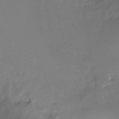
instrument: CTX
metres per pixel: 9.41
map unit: Ht
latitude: -16.2362
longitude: -49.5182
